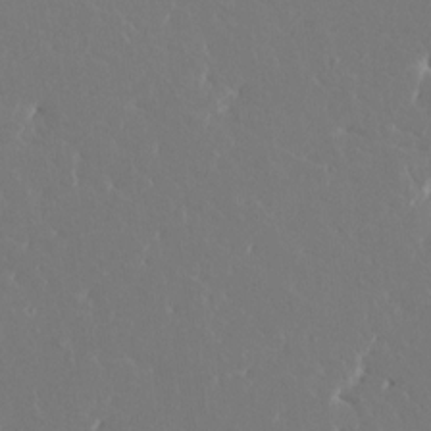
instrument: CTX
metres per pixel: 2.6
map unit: HNhu
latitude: 6.8380
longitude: -6.2711
